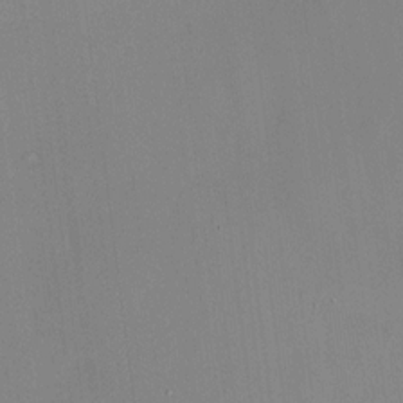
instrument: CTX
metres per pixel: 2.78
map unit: HNhu
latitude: 13.9717
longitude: 13.7856
